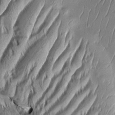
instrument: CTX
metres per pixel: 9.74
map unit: Aa
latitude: 8.5924
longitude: -131.6883
